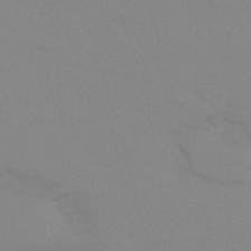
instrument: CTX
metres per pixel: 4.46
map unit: eHb
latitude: -44.4629
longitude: 86.6708
